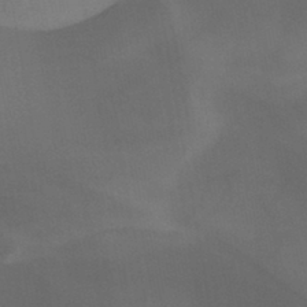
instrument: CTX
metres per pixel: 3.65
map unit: HNb
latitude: -44.7463
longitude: -44.6112
